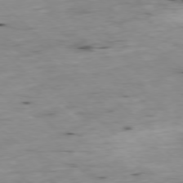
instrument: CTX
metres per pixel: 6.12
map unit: Ap
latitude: -78.0472
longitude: -89.0837
